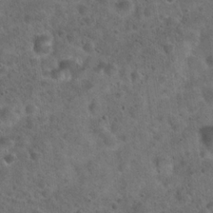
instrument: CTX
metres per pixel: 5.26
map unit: Hto
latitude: 22.0444
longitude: -53.2348
